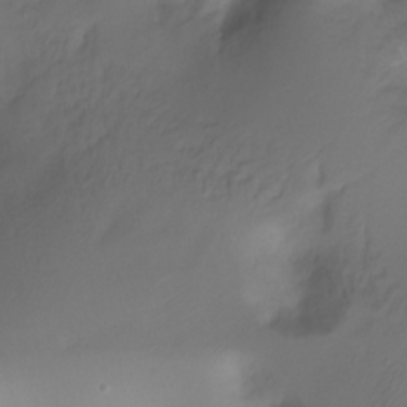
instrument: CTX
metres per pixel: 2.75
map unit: Ht
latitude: -11.3888
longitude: -45.2159
